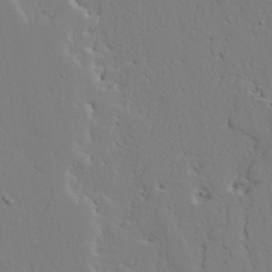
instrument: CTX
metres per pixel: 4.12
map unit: lAvf
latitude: 25.0836
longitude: -109.8016
